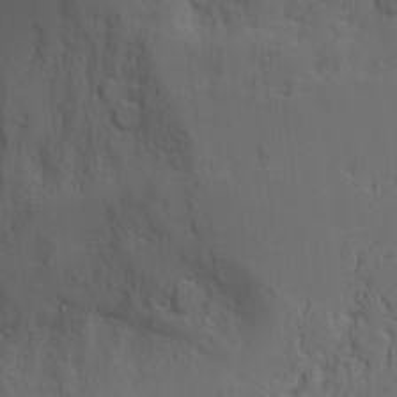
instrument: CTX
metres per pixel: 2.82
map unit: Aa
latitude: 18.3467
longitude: -124.8380
